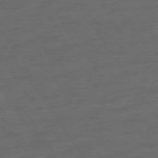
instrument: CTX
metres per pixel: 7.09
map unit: Ap
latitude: -74.3496
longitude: -75.2726
